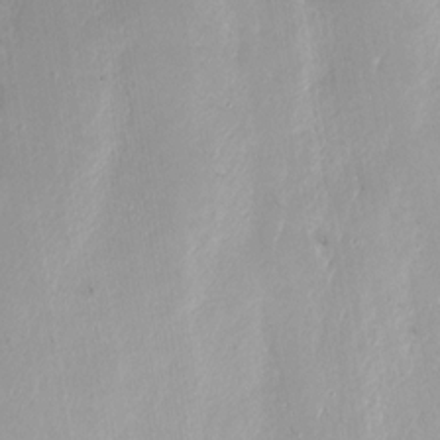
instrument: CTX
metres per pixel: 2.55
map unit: Nhu
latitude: -13.5777
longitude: -41.1592
